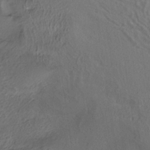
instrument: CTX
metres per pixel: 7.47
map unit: ANa
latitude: -36.6329
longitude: 95.2376
